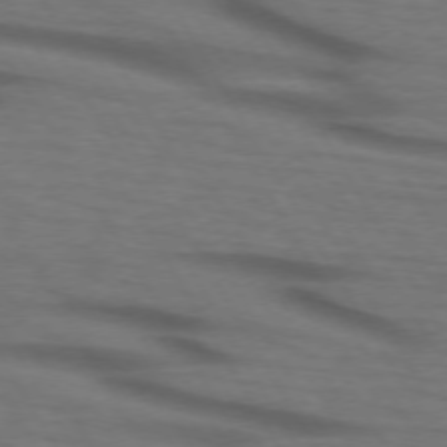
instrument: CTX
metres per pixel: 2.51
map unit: lApd
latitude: 73.4049
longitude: -73.6505
